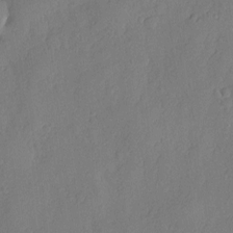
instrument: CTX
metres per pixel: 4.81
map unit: eHh
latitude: 6.2900
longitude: -74.9892
